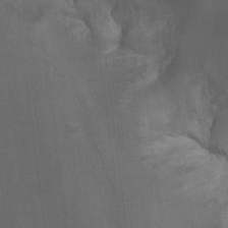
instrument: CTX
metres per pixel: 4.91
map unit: Ht
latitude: -0.5763
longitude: -17.4049
